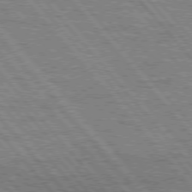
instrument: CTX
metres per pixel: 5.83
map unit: Hpe
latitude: 75.7639
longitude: -153.8773
